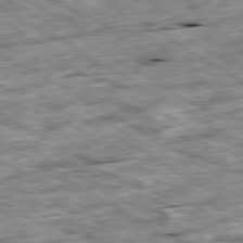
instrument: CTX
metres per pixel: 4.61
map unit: Ap
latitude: -80.4440
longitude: -90.2900
